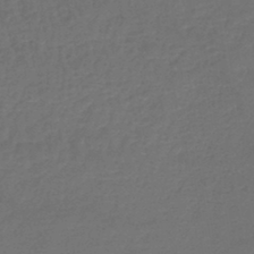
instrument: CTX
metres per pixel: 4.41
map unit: lHb
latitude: -43.3698
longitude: 60.1228
